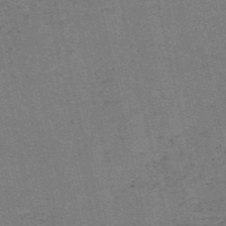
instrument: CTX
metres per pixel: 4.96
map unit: HNb
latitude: -55.3321
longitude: -42.3467
